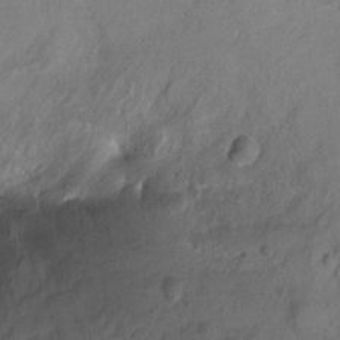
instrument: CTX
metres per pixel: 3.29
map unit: Hto
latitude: 2.1955
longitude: -33.1403
